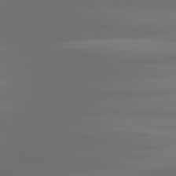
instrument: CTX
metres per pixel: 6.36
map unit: lApd
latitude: 80.9703
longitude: -138.4790
